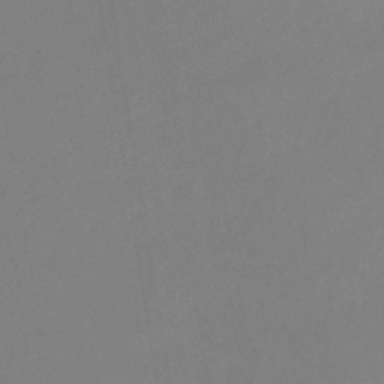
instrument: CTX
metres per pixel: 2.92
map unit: lHb
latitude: -31.3132
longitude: 66.3873
